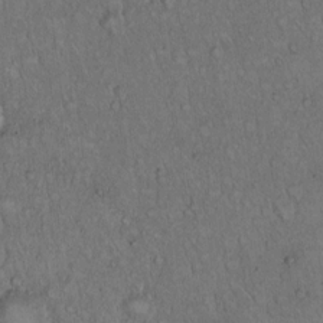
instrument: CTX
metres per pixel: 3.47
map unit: Hto
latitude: 15.2537
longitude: -57.0080
